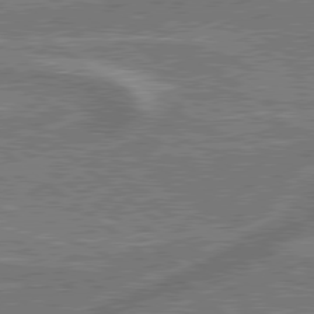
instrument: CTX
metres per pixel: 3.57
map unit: lApd
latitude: 79.3671
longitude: 174.7085
